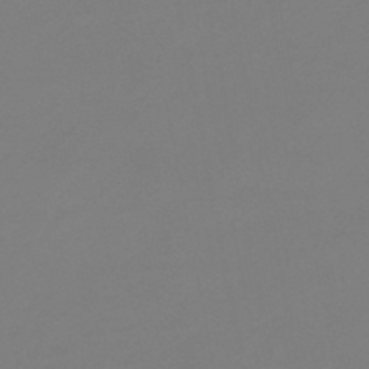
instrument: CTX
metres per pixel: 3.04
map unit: eHb
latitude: -46.7652
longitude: 86.2551
